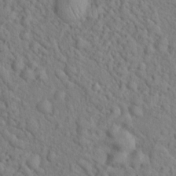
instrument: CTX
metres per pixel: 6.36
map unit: Hto
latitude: 17.1592
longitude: -52.4979
